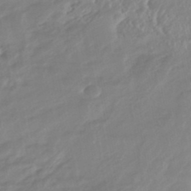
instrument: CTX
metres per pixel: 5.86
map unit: HNhu
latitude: -46.7085
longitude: 92.9353
